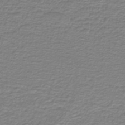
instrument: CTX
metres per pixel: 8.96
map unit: lHb
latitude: -41.0675
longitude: 52.1794
